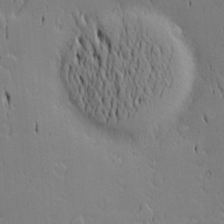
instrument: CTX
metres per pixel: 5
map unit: Nve
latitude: -9.5399
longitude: 174.1416
